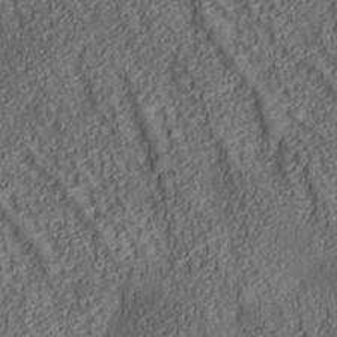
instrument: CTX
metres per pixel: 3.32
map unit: lAa
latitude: 5.5560
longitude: -117.0459
